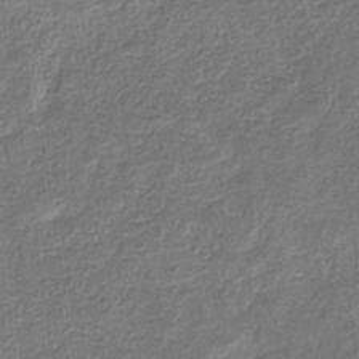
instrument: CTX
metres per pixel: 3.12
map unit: eHb
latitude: -33.1054
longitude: 74.4818
